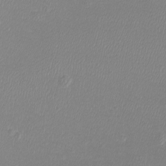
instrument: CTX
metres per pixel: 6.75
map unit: Htu
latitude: -6.5007
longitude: -73.4616
